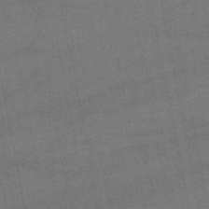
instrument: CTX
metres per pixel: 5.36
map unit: lHb
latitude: -47.2376
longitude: 73.8233
